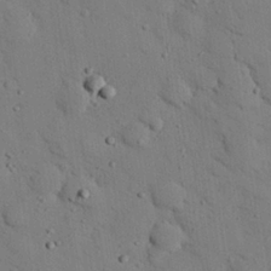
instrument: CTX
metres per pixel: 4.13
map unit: eHh
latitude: 25.8583
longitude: -77.6882
